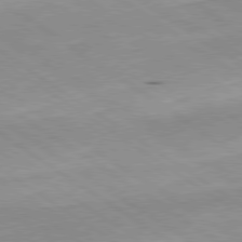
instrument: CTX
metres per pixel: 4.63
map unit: Hpe
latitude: -80.5763
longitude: 23.5588
